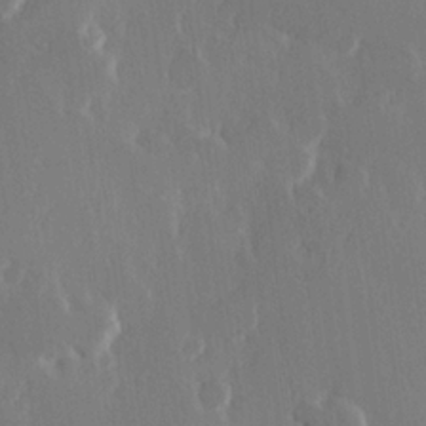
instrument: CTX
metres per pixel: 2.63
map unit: Hve
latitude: 22.9136
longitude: 146.6140
